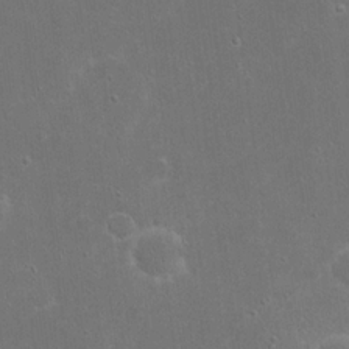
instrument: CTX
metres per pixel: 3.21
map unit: eHh
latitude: 20.2334
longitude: -69.4049
